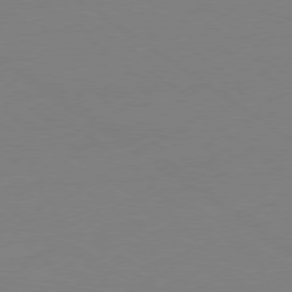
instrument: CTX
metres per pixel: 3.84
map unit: Ap
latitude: -79.3131
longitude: -97.8394
